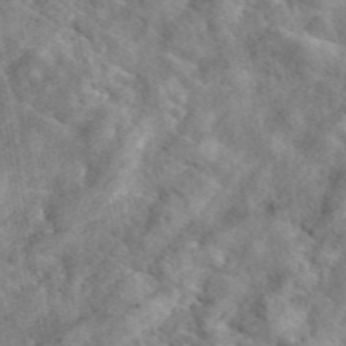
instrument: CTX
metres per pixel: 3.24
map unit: eAb
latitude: 45.9150
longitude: 128.1039
